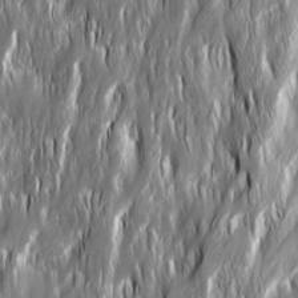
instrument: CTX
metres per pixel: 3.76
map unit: Ave
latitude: 15.1026
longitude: -135.1970
